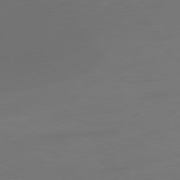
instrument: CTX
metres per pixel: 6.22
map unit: Ap
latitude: -77.7289
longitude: -67.8583
